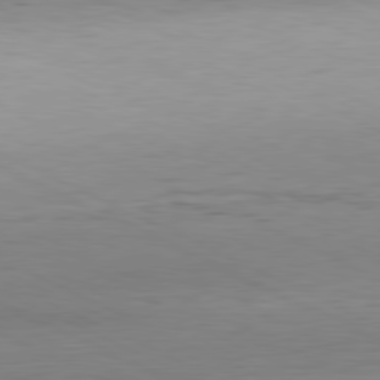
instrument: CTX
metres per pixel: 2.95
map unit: Hpe
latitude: -81.2565
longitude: 12.1606
